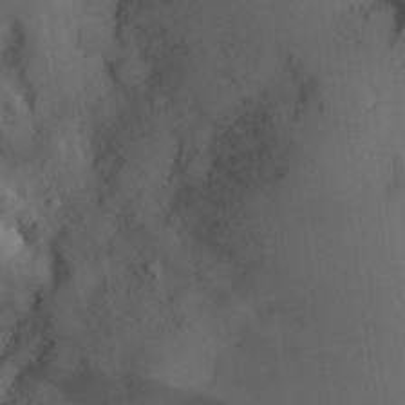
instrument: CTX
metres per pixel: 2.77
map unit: Aa
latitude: 27.8961
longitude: -146.7436
